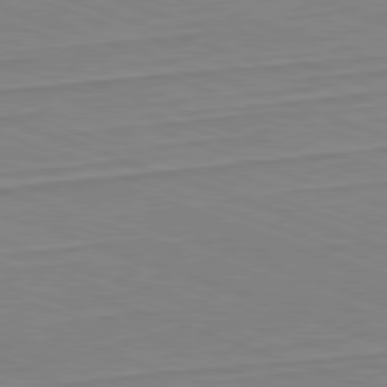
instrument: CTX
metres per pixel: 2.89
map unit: Hpe
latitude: -82.4251
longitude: 13.9745
